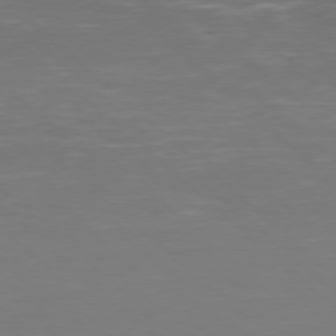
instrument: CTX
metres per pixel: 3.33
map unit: Hpe
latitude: 77.6882
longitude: -124.9891
